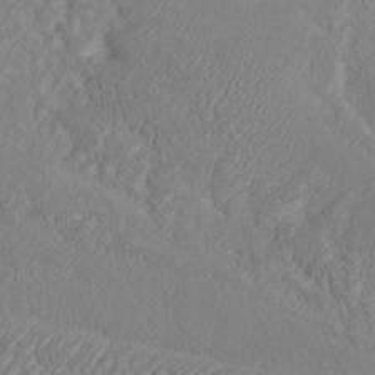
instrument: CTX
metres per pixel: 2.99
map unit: Htu
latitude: -7.2754
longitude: -69.9150
